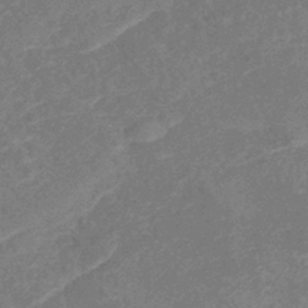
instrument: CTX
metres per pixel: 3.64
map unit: lHb
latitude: -40.6518
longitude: 77.5021
